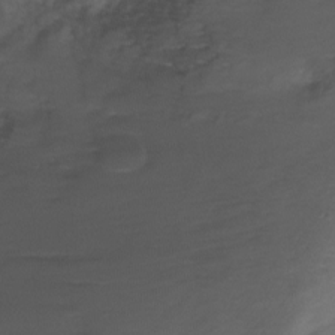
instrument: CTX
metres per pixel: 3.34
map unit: Nhu
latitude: -17.5399
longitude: -45.8961
